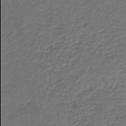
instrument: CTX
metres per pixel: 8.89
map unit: HNb
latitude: -43.8611
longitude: 50.0094
